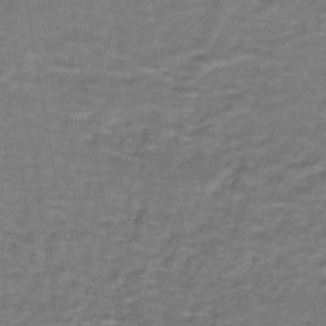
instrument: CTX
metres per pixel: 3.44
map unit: lHb
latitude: -43.5588
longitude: 55.1431
